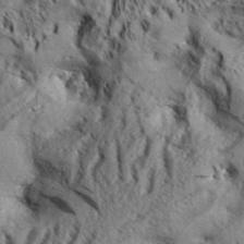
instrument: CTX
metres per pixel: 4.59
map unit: Aa
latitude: 33.4426
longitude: -137.2915
